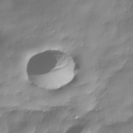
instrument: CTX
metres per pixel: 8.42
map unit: Nhe
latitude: -38.1417
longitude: -148.5357
